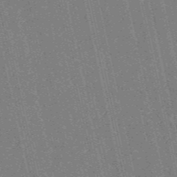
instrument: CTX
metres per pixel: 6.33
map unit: HNb
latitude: -53.9178
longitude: -38.0444
